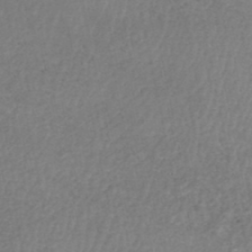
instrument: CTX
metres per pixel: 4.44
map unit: HNhu
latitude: -48.6708
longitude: 97.6911
